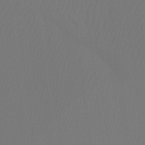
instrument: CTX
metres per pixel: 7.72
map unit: Htu
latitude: -14.6897
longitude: -48.5735
